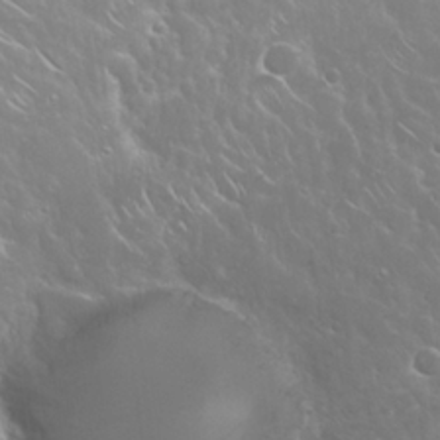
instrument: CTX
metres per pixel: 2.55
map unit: Nhu
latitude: 24.7813
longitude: -59.8394
